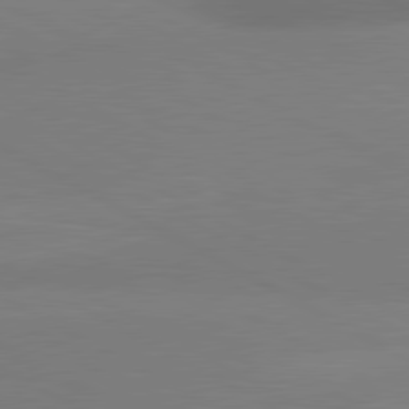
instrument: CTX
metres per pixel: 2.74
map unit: lApd
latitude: 80.6490
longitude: 127.8044
